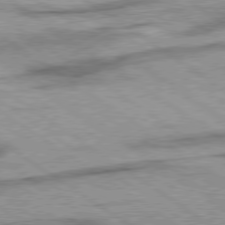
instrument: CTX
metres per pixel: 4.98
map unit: lApd
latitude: 78.4790
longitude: -54.1200
